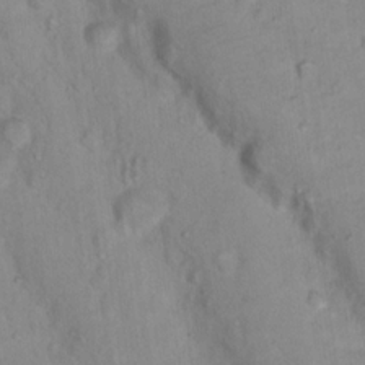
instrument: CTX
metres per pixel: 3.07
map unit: Nhu
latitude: 17.7072
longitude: -32.1011
